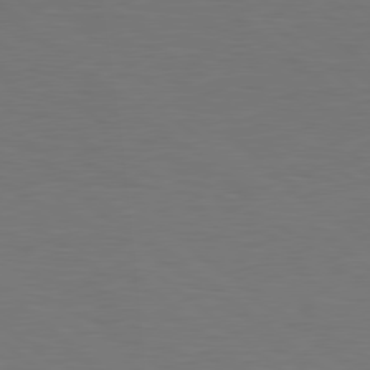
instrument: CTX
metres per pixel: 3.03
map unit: Hpe
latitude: 78.5924
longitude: -162.1389
